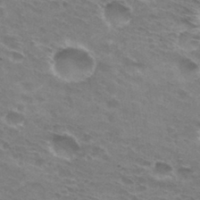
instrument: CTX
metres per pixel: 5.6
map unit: Hto
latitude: 30.9703
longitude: -44.3278
